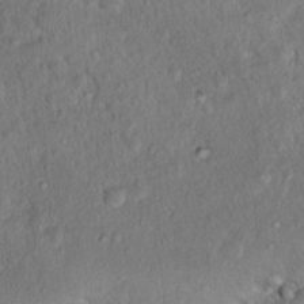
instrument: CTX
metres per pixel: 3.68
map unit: Nhu
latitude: 15.9717
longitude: -30.4601
